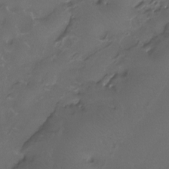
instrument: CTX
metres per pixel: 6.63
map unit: Htu
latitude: -12.5196
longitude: -45.4615
